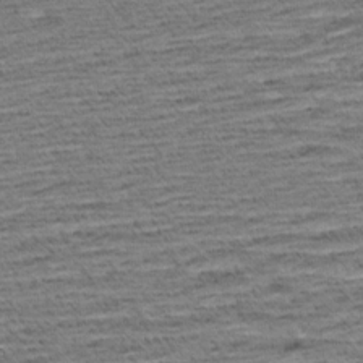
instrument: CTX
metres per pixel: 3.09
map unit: Aa
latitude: 7.9717
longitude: -137.5749
